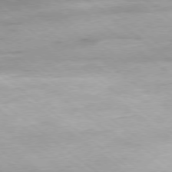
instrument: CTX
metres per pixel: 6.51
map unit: Hpe
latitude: -79.0108
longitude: 10.1984
